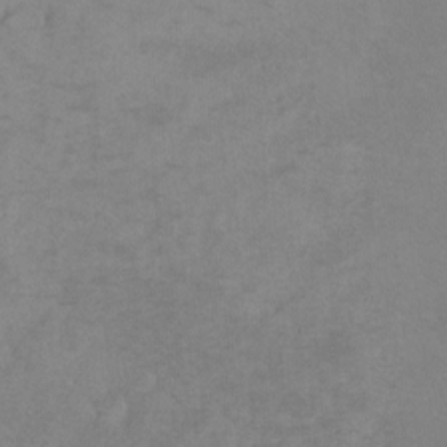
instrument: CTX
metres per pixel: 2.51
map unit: Ht
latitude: -6.3117
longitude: -35.1403
